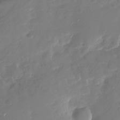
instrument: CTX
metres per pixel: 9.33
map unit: Nhu
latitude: -27.5588
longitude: -76.1577
